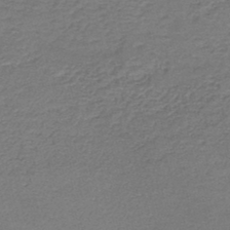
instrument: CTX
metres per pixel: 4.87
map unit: HNb
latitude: -44.5007
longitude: 51.0864
